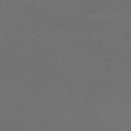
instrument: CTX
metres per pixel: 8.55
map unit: HNb
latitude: -53.3887
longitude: -42.0822
